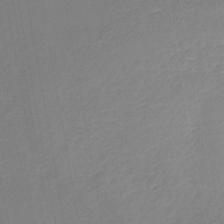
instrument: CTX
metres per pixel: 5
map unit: lHb
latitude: -44.9164
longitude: 60.9920
